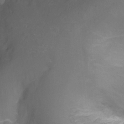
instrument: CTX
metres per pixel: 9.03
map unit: Nhu
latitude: -13.5210
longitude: -71.9150
